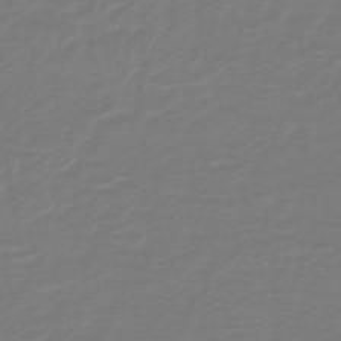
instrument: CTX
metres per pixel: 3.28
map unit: HNb
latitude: -46.8597
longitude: 54.2362
